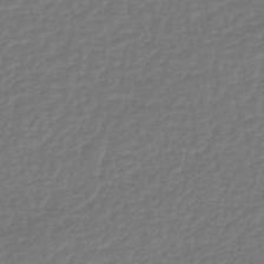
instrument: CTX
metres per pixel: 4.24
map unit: lHb
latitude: -43.1053
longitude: 81.5399
